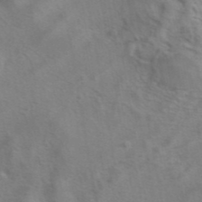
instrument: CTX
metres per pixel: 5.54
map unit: eAb
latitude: 41.6882
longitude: 104.6518
